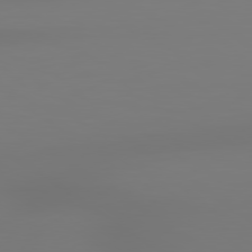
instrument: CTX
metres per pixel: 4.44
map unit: lApd
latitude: 79.1781
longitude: -137.1781
